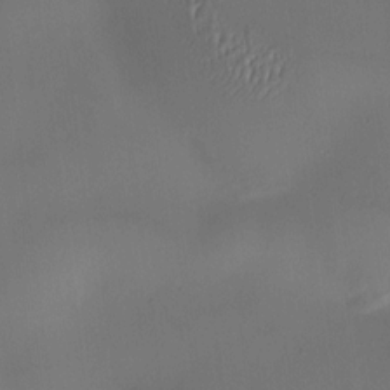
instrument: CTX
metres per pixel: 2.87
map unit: HNhu
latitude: 9.3482
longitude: 9.8233
